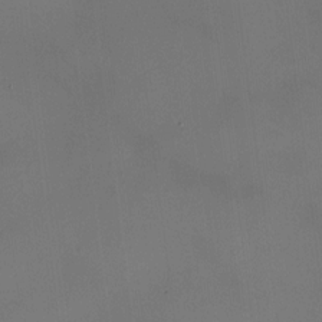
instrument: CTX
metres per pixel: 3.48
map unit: HNhu
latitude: 9.7072
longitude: 9.9178
